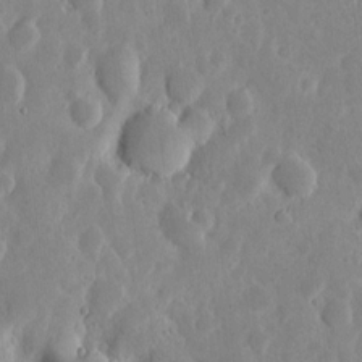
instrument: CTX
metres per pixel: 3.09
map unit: eHh
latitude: 6.4601
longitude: -70.4034
